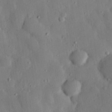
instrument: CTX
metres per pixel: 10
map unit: eHh
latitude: 27.4615
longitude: -77.9528
